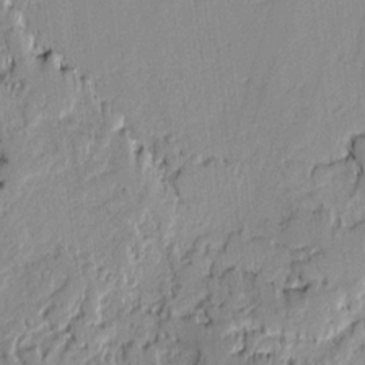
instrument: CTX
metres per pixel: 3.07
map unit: lAvf
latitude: -0.7086
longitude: -107.9528
